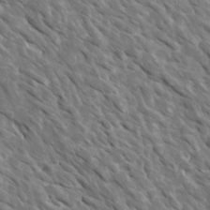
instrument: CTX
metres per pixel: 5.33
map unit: Htu
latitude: 1.8205
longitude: 142.8219
